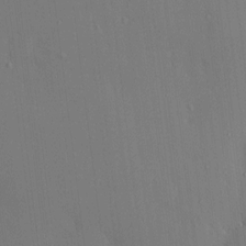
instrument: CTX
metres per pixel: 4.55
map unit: HNhu
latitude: 6.0444
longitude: 15.2187
